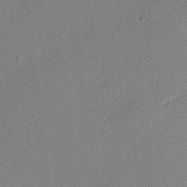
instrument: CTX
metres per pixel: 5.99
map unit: Nhu
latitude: 1.7260
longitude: -76.6301
